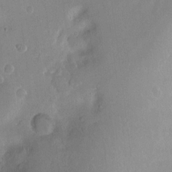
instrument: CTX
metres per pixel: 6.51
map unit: Hto
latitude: -12.5574
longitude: -39.0080
